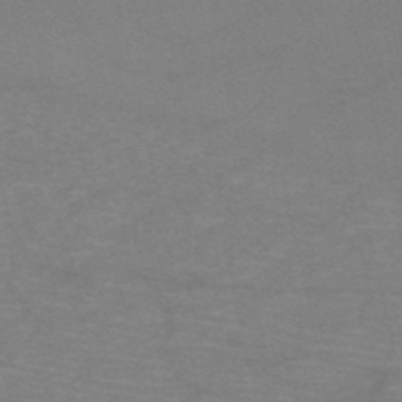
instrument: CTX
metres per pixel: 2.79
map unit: HNb
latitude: -53.0864
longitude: -46.1956
